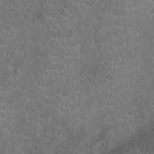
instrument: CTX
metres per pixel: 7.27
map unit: Ht
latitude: -9.5777
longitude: -21.4616
